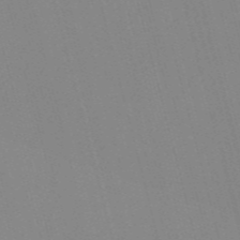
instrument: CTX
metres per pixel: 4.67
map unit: Nve
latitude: -57.3132
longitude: 61.9367
